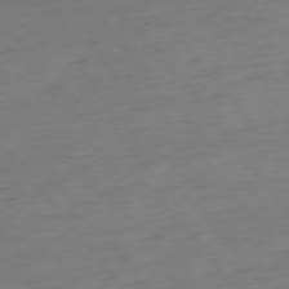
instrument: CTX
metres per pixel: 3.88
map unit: Hpe
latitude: -75.9556
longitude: -15.1026
